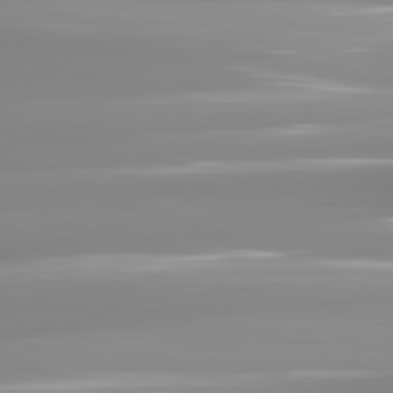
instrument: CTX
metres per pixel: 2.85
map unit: lApd
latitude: 81.9528
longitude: -139.1214
